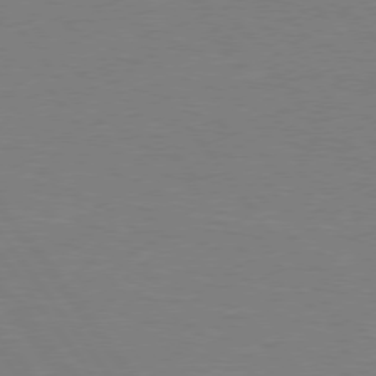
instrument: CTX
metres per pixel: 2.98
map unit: lApd
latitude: 75.4426
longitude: -79.3482
